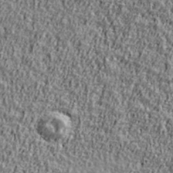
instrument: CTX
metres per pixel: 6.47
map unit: Ave
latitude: 41.7071
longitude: -112.1389
